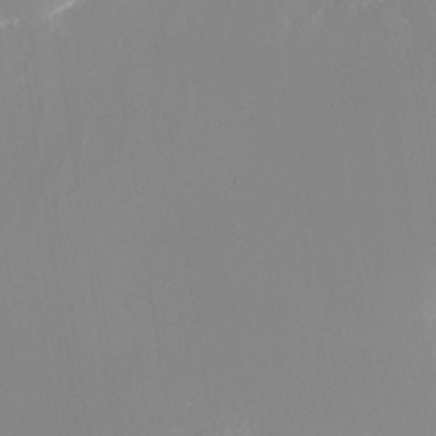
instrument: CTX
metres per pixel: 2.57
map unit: Nhu
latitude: -24.7463
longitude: -72.9703
